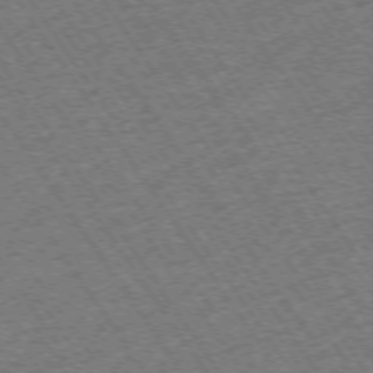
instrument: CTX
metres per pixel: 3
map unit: Ap
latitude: -74.6519
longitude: -89.5183
